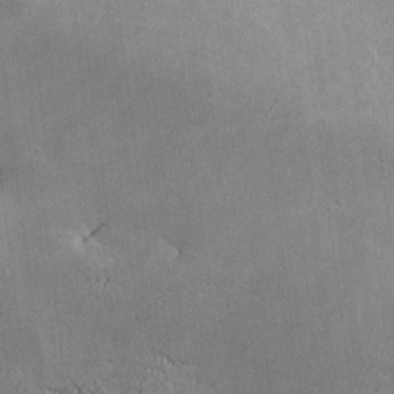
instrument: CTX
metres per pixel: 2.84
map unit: lHvf
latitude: -8.8408
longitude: -100.7246
